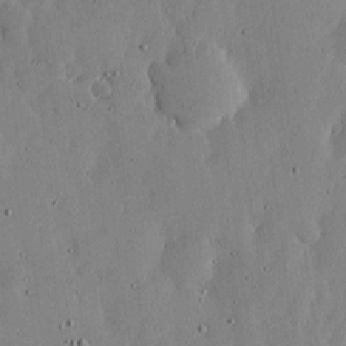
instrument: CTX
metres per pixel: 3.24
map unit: lHvf
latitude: 19.3481
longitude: -114.5734
